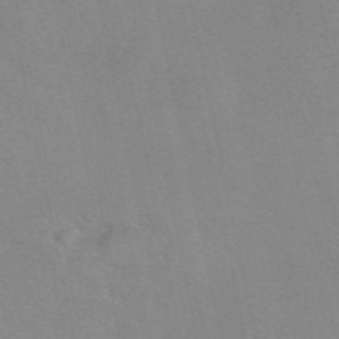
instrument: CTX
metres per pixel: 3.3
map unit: eAb
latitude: 49.5560
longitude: 104.4629
